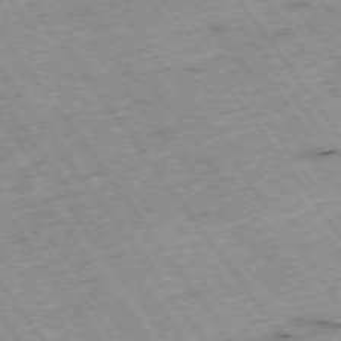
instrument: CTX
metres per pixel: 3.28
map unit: Hpe
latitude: -74.6519
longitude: 4.1605
